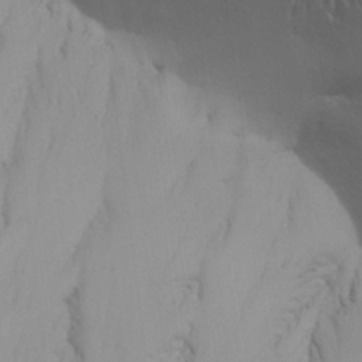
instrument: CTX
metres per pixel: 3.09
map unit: Aa
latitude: 19.7260
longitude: -145.1214
